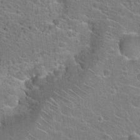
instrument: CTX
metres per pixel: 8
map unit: Hto
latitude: 23.0836
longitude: -44.6490
